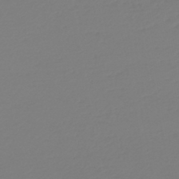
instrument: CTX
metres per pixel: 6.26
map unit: HNb
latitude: -46.2928
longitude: 55.0109
